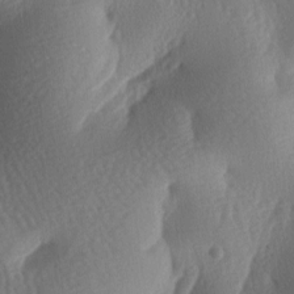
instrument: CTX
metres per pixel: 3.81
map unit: lAa
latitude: -7.7666
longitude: -128.0444
